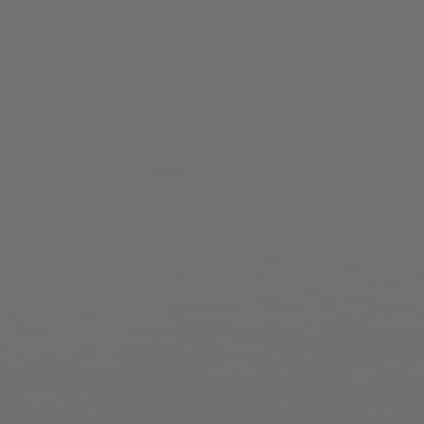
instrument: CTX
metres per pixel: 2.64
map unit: Hpe
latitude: 78.3845
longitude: 176.2551
